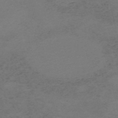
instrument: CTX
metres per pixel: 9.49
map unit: HNb
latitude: -55.5399
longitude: -46.4601
